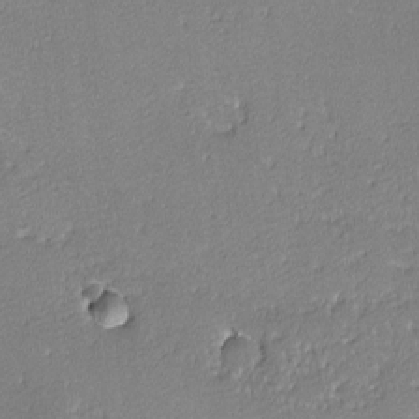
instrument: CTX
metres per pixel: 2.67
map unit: lHvf
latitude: -13.0298
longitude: -103.7260
